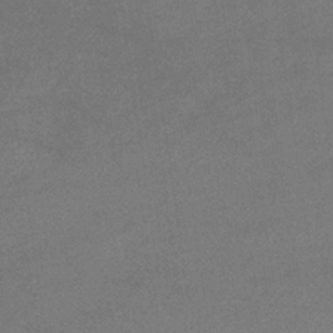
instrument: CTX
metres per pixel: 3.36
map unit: eHb
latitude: -33.4455
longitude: 68.1794
